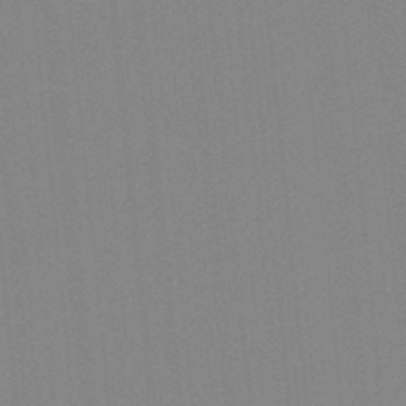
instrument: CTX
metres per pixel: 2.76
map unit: lHb
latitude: -48.9920
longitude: 81.2565
